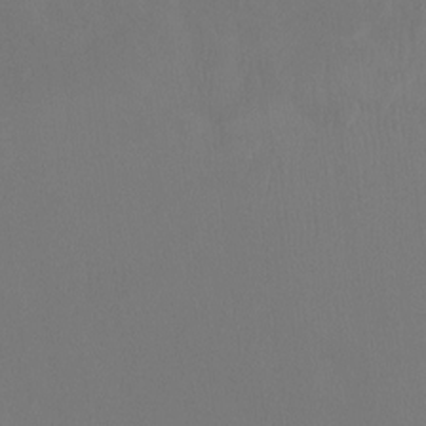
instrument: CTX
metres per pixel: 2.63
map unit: Ht
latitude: -15.8801
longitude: -50.1955
